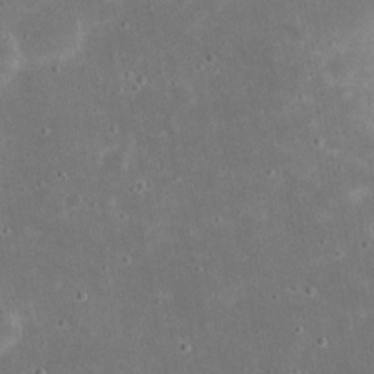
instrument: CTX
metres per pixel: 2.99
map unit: eHh
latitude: 21.3860
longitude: -68.0633
